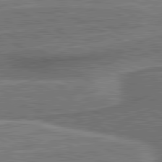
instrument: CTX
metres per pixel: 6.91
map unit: lApd
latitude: 81.1214
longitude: 141.8233
